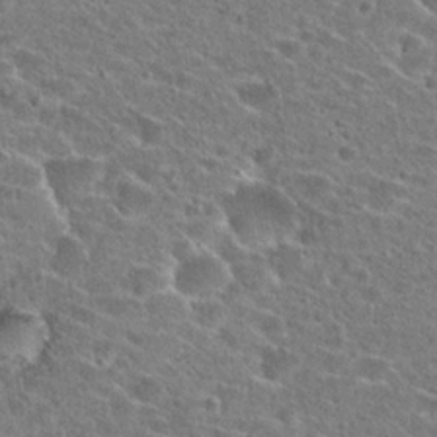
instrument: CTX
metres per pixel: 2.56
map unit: Hto
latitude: 23.2726
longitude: -43.4427
